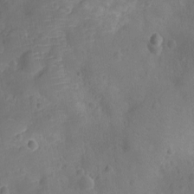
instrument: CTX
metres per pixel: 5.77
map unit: Ht
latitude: -10.1417
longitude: -21.8395
